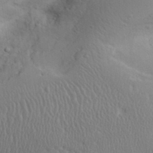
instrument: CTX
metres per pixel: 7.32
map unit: Aa
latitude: 31.4994
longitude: -144.0633
